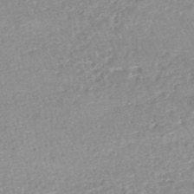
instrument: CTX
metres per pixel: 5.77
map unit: HNhu
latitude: -47.9367
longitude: 102.3117
